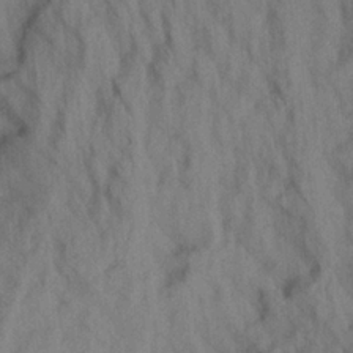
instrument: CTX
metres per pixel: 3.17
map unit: Aa
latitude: 20.1956
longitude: -147.6505
